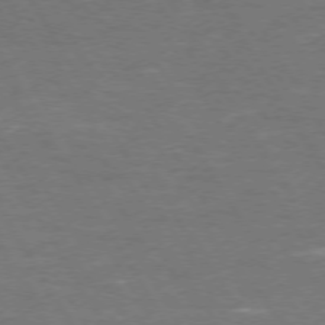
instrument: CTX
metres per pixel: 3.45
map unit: Hpe
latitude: 72.5924
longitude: -124.2711
